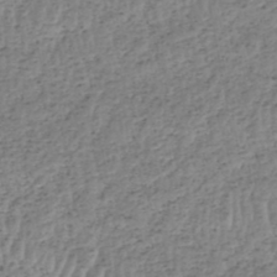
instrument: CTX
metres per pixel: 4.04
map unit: HNhu
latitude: -48.4062
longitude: 30.2928
